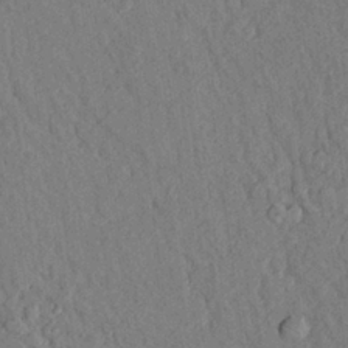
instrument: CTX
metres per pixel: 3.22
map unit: Aa
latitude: 24.2333
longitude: -150.7246
